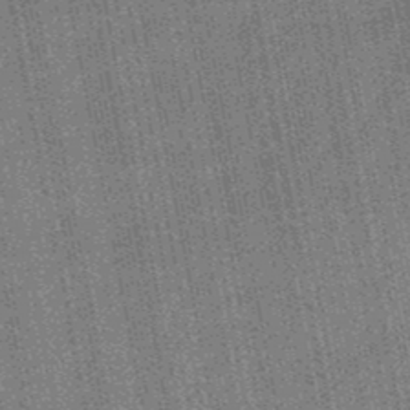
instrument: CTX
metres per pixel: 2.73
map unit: HNb
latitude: -49.2376
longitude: -38.4601
